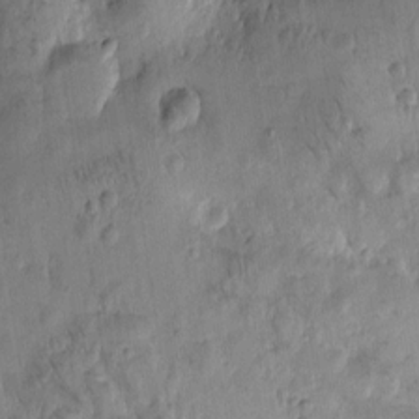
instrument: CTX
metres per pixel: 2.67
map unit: Htu
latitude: 1.7449
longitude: -178.1767
